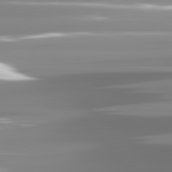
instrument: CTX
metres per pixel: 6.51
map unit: lApd
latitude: 81.6505
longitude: -138.4034
